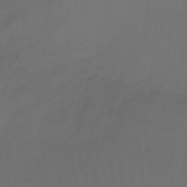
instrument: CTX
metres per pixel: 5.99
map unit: Nhu
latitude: -11.9556
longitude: -64.3278
